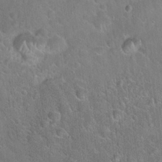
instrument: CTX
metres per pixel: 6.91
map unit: Hto
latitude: 21.6694
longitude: -51.9717
